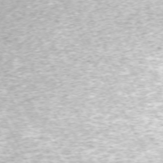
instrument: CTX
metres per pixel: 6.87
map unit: Hpe
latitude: -70.7463
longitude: 12.7274
